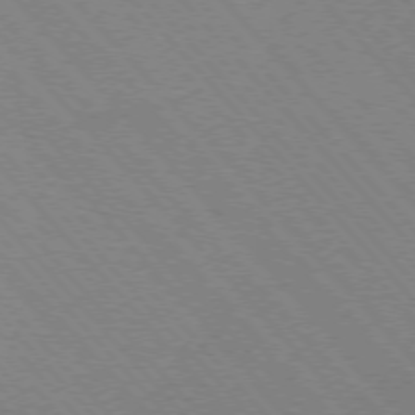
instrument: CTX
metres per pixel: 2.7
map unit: Hpe
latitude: -76.9353
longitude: -13.3482
